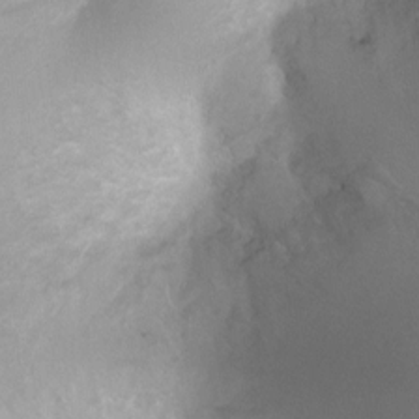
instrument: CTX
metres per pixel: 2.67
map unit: Ht
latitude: 2.7246
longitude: -24.7624
